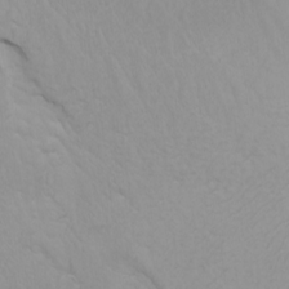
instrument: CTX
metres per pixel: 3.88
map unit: Htu
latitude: -7.6533
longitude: -67.9339
